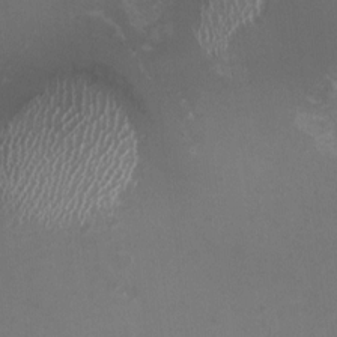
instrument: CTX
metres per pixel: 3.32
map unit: HNhu
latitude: -1.5211
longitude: -4.2145
